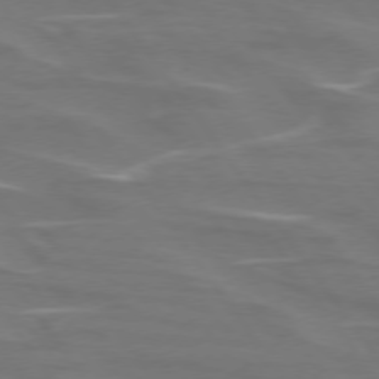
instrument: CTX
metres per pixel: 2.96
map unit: lApd
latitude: 74.6679
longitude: -62.2334
